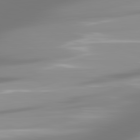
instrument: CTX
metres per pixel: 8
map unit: lApd
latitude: 81.8961
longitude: -166.7057
